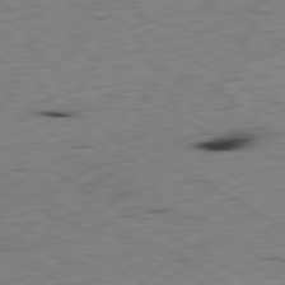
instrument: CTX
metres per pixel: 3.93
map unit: Ap
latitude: -80.5763
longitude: -71.6505
